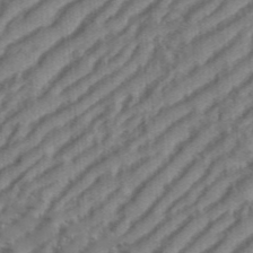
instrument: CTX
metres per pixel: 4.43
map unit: eHh
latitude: 36.3845
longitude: -134.1577
